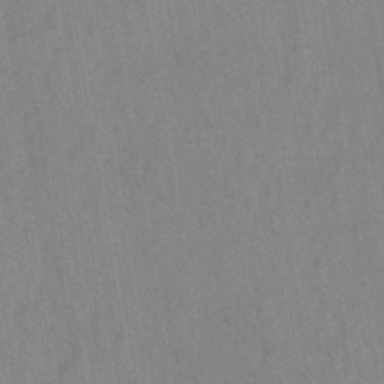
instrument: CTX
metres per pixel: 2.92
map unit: eHh
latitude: -39.9367
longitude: -26.7435
